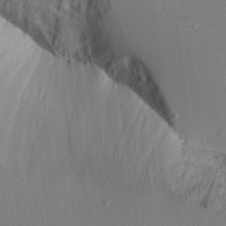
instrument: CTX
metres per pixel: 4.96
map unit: lAvf
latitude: 16.2712
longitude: -126.0822
